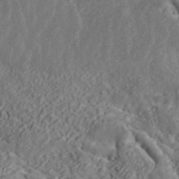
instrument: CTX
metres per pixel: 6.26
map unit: ANa
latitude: 42.3089
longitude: 16.7841
